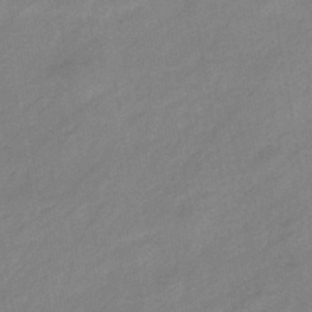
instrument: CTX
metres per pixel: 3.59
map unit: eHb
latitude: -41.5021
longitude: 83.9745
